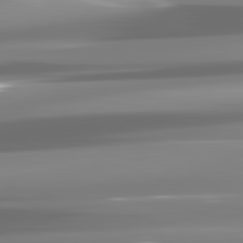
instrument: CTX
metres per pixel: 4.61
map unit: lApd
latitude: 81.9528
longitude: -136.0444
